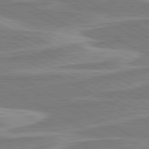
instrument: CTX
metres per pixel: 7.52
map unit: lApd
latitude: 80.7624
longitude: -173.8205
